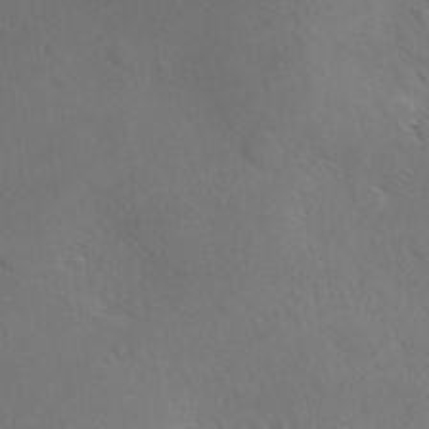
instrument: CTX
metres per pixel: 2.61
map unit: Ave
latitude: -8.7463
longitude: -121.4994
